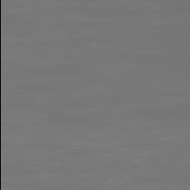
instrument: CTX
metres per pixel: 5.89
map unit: Ap
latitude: -76.8030
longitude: -81.9906
